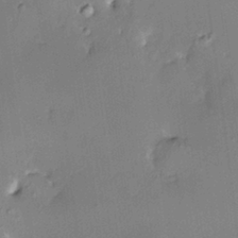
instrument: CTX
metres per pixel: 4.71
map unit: HNhu
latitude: 4.8569
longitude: 8.5952
